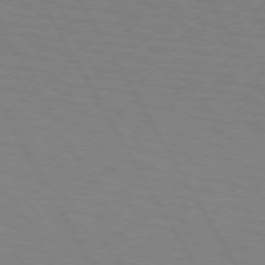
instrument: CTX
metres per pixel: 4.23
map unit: lApd
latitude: 72.4223
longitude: -57.0269
